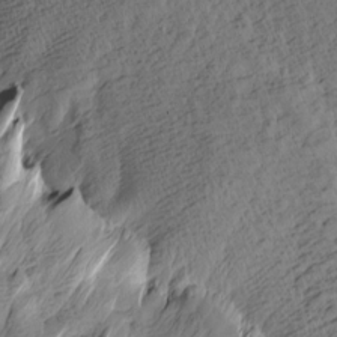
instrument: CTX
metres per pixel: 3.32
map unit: Htu
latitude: -3.6343
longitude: -175.7828
